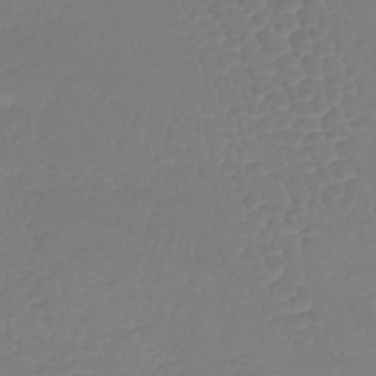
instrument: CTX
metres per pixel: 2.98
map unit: lHb
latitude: -41.5777
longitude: 68.3306
